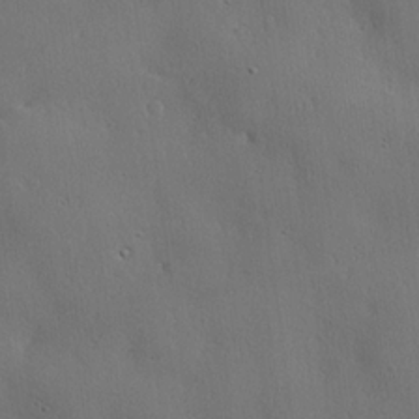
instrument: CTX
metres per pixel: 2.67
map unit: lHvf
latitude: 21.9150
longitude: 146.3684
